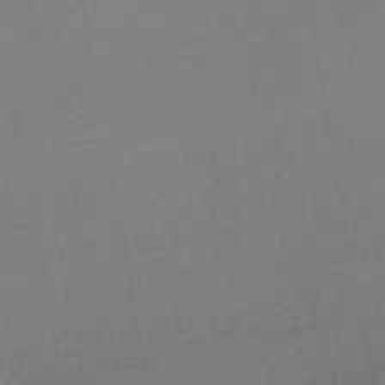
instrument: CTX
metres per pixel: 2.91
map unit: HNhu
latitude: -44.6141
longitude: 94.1605
